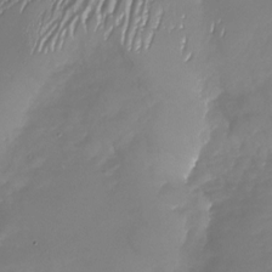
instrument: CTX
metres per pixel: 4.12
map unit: Nhu
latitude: -27.2753
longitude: -58.7435
